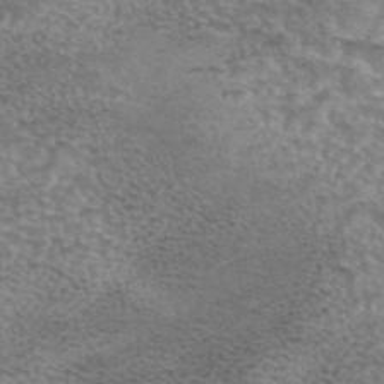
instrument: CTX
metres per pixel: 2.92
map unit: eAb
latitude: 44.2522
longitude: 104.1039
